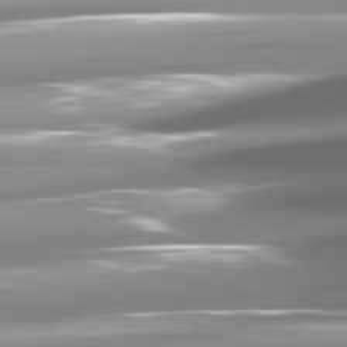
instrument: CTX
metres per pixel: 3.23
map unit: lApd
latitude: 81.1025
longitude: -145.7072
